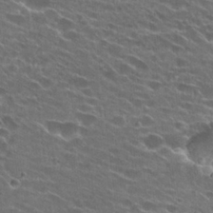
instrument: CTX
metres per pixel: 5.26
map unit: Hto
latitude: 25.2725
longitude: -43.1025
